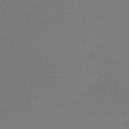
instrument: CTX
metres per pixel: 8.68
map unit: eHh
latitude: -62.9730
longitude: 52.5006
